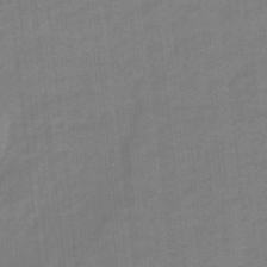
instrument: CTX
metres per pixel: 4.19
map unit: eHb
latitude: -46.3306
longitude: 87.1242
